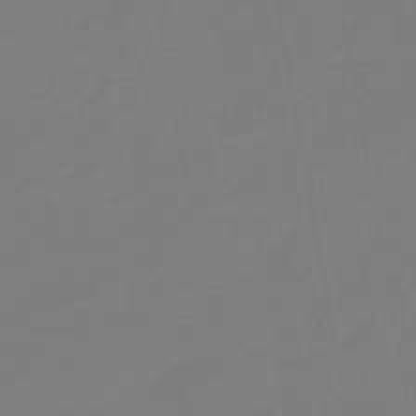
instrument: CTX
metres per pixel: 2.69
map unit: eHb
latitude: -46.6707
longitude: 88.3873
